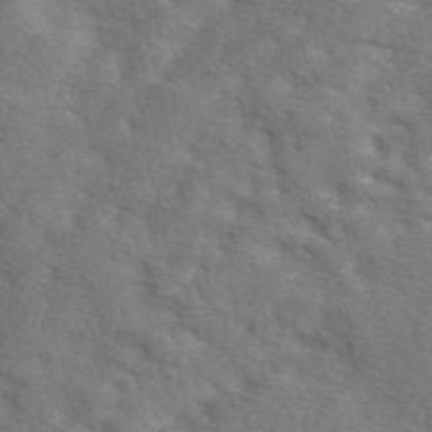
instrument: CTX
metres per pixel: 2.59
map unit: eAb
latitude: 49.9150
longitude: 119.3321
